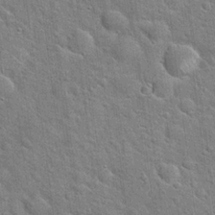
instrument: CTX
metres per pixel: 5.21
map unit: Hto
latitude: 20.2712
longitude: -52.3467
